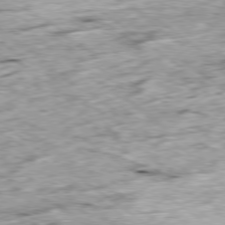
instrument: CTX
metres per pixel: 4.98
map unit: Ap
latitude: -79.3698
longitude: -86.4790
